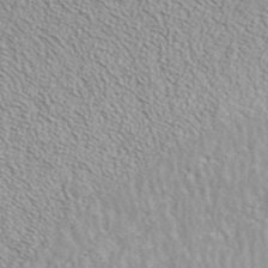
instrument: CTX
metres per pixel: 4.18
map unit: ANa
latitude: 42.4790
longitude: 35.4265
